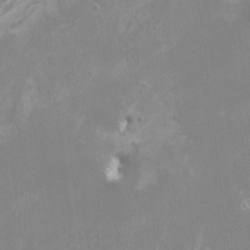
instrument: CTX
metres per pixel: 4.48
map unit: HNhu
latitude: -0.5574
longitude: 4.3117
